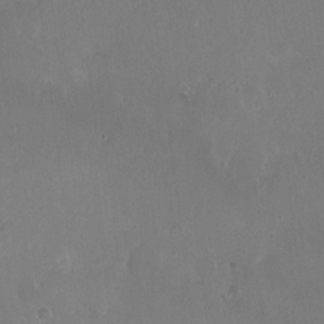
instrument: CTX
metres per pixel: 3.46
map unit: HNhu
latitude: 0.8946
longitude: 5.6722
